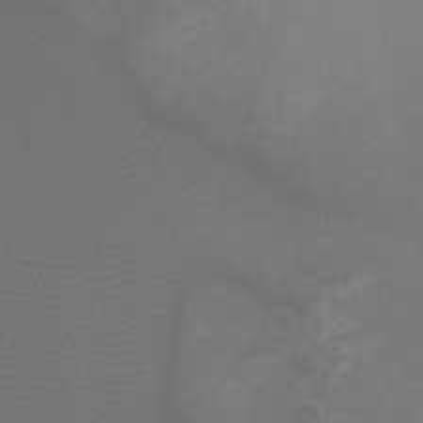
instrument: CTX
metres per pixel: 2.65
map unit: Ht
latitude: -1.5399
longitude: -19.4237
